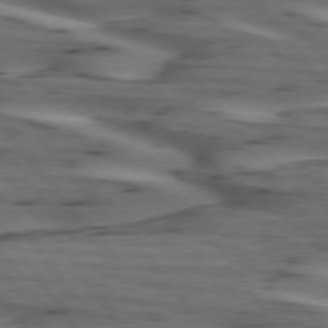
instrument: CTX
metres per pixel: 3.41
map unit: lApd
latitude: 74.7813
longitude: -70.8380
